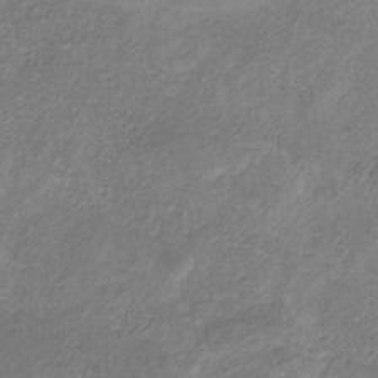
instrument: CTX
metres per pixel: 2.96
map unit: HNb
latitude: -32.2929
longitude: 61.8233
